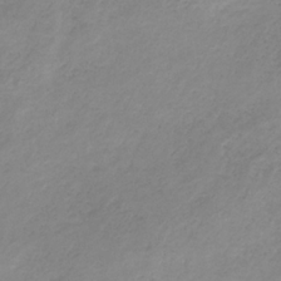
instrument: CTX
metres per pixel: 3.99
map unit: HNb
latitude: -31.5777
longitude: 62.7274
